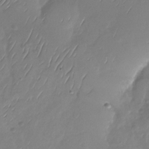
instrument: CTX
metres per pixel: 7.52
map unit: Nhu
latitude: -28.9542
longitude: -58.7624
